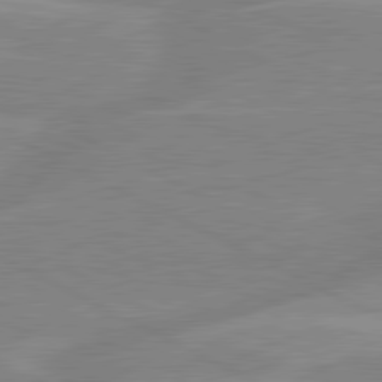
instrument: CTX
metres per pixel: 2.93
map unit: lApd
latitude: 80.7624
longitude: -124.9324
